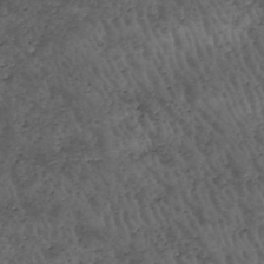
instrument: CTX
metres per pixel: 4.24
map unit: HNhu
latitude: -47.8611
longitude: 28.6519
